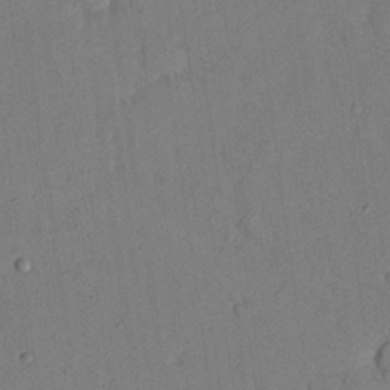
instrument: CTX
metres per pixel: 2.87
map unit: Nhu
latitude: 26.3278
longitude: -73.3860
